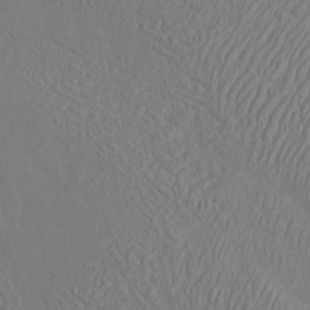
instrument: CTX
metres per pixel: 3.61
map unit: Htu
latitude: -6.8408
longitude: -69.1403
